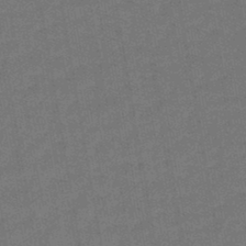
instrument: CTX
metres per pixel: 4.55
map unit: lHb
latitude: -43.3698
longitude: 63.0486
